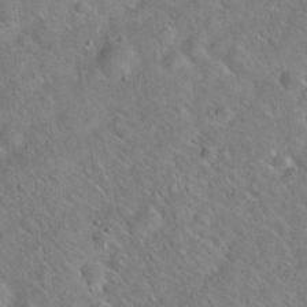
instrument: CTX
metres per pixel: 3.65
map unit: Hto
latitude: 20.1011
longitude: -53.1592
